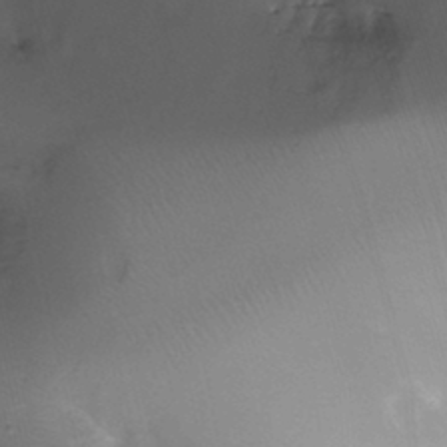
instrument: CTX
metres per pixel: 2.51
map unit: Ht
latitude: -18.0283
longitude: -44.6490
